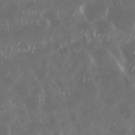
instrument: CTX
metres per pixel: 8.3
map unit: Nhu
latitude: 29.4615
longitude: -58.8002
